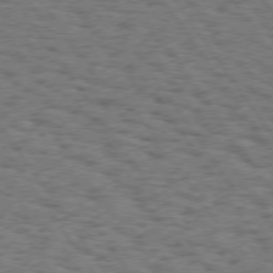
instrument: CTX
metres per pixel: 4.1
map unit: Hpe
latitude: 74.6302
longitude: -134.2333
